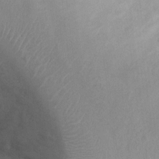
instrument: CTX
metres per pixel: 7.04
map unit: Ht
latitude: -2.8974
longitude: -15.8395
